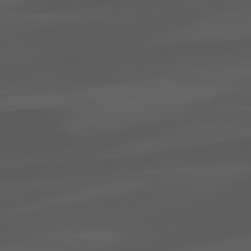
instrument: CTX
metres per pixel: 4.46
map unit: lApd
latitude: 81.9528
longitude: 127.4454
